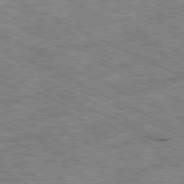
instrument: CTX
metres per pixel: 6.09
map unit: Ap
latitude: -79.8800
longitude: -67.2725
